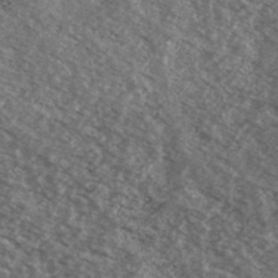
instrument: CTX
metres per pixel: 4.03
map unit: Ave
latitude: 38.7435
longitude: -110.3279
